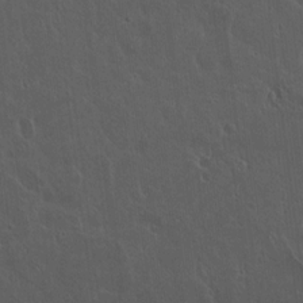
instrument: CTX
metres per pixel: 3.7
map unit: lAvf
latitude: 8.2901
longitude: 168.8786
